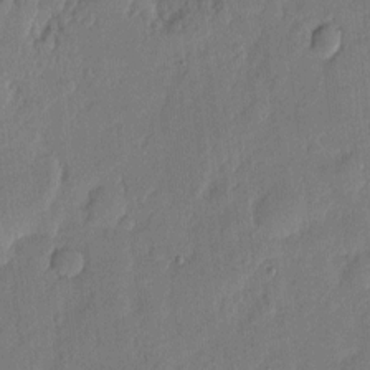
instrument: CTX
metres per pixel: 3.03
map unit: eHh
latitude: 5.2915
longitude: -72.5735
